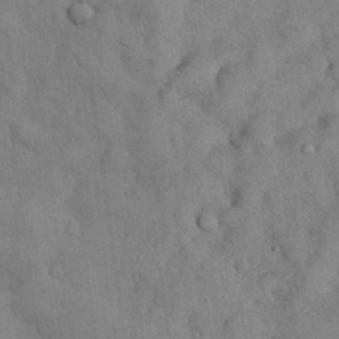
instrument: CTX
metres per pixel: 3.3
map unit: Nhu
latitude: 28.8191
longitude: -69.4616
